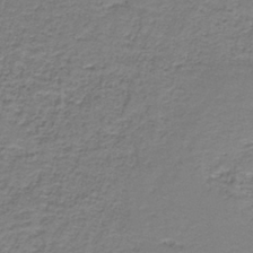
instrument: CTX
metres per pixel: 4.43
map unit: HNb
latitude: -37.5777
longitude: 51.6722
